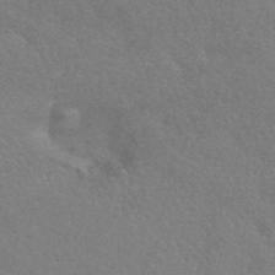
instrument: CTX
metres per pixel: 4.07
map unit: HNhu
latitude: -43.1242
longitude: 92.8219
